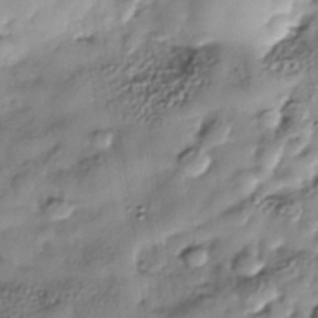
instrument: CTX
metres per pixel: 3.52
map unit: Nhe
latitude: -38.1417
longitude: -148.4979
